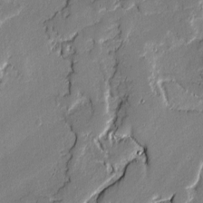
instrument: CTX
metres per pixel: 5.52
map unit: lAvf
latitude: -1.1243
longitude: -108.4034
